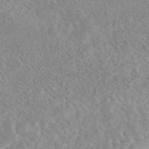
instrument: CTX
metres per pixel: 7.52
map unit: eAb
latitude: 44.7057
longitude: 115.6911
